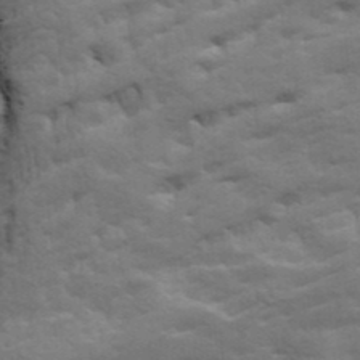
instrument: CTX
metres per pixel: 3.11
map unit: Ave
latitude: 19.4804
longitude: -129.9528
